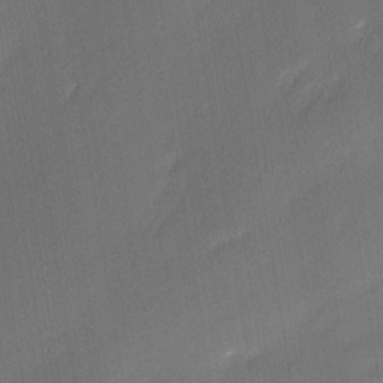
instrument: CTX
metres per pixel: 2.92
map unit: Ave
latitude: -0.4440
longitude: -113.9150
